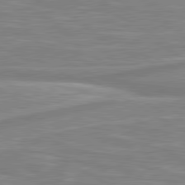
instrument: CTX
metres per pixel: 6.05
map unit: lApd
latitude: 80.5546
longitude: 173.5966
